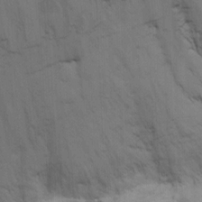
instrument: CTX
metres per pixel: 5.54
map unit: Hto
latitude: 11.6127
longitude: -35.8961
